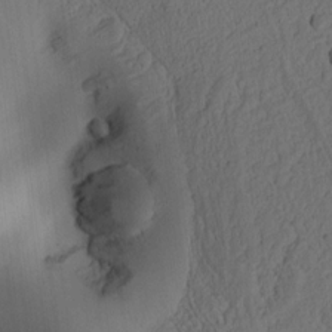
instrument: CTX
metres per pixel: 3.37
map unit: Ht
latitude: 10.5735
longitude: -74.5546
